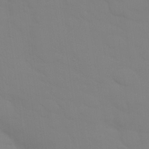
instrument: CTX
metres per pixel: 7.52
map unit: Nhu
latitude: 26.6680
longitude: -57.0458
